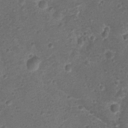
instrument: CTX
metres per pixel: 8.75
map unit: Nhu
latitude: 2.5357
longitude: -15.9151
